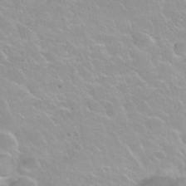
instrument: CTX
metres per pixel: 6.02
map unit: Nhu
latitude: 30.3657
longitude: -55.1025
